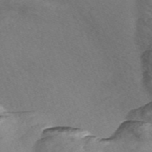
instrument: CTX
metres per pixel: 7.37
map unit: Nve
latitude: -57.0675
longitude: 57.9178
